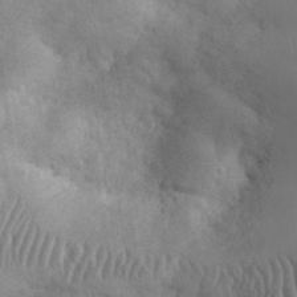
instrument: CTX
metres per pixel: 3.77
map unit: eHh
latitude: 31.8395
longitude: -68.6491
